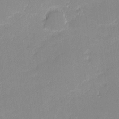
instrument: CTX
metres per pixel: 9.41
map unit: eHh
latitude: -1.3888
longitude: -83.5182
